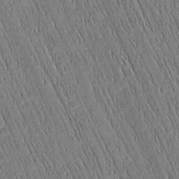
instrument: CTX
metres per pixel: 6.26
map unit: Nhu
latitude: -6.1983
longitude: -151.8394
